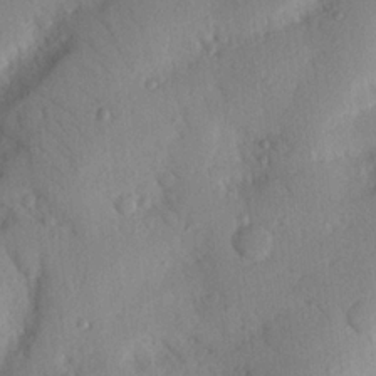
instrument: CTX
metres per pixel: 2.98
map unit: Nhu
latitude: 20.3468
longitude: -76.9136
